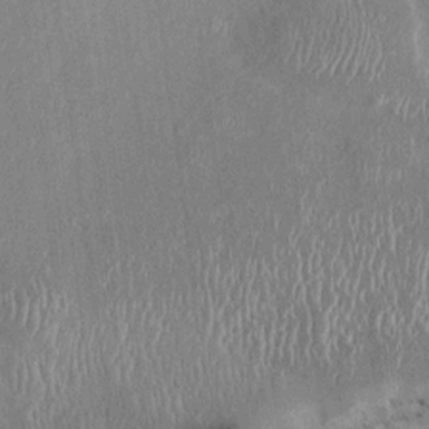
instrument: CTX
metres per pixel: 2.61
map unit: HNhu
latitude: 4.8758
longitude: -6.4412
